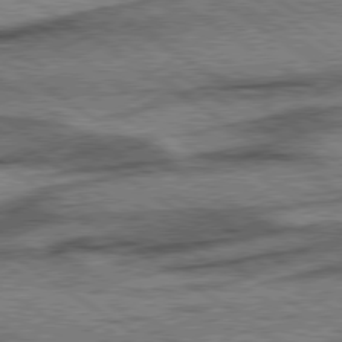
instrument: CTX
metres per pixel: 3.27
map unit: lApd
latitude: 78.3845
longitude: -54.5357
